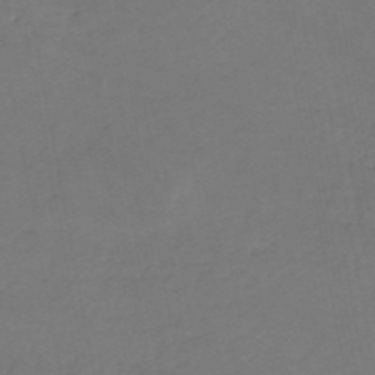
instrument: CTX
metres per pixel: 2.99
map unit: HNb
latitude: -50.4251
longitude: -53.6505
